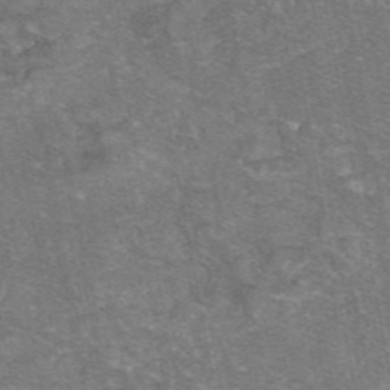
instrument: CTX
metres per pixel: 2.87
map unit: eAb
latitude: 46.8569
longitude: 103.9745
